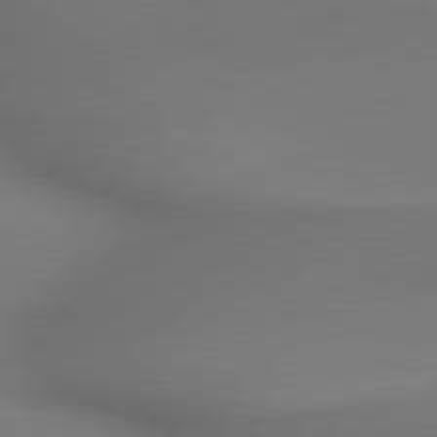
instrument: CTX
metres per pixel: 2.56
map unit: lApd
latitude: 79.6694
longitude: -175.4426
